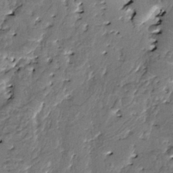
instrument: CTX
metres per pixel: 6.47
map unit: HNhu
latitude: 4.4223
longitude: 8.7274
